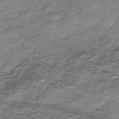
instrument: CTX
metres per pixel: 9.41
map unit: HNhu
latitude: -40.8975
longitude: 109.1809
